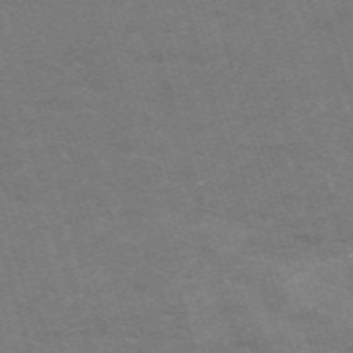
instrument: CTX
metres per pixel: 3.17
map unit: HNb
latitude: -53.9556
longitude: -42.4412
